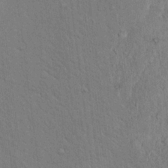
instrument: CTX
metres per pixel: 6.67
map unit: eHh
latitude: 18.8758
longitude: -61.8772
